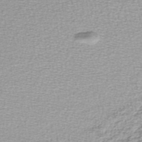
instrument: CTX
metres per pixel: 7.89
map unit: lHb
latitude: -44.0661
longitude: 73.3698
